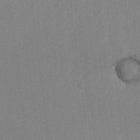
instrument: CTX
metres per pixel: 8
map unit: lAvf
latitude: -6.7463
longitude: -114.5545
